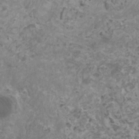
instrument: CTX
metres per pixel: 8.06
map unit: HNhu
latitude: 1.4048
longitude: 3.2564
